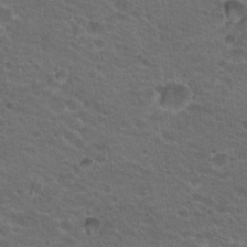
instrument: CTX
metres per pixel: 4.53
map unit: Hto
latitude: 19.8394
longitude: -32.8002
